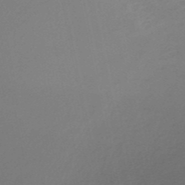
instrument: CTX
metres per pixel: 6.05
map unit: eHh
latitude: -52.9730
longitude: -24.7435
